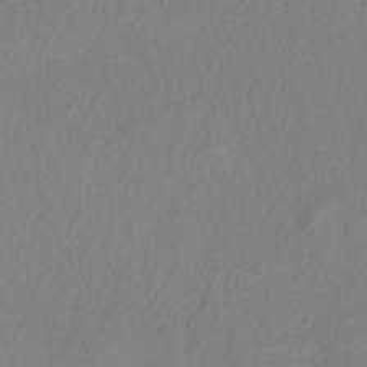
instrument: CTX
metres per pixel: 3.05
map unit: HNb
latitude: -32.9542
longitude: 55.8423
